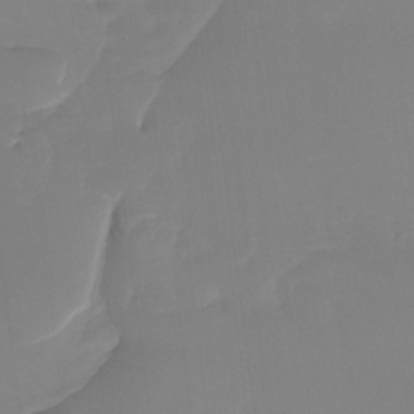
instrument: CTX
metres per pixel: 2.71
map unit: Ht
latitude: -14.8786
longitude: -52.3090
